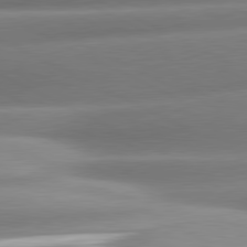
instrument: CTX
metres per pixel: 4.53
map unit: lApd
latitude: 80.5735
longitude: -159.7072
